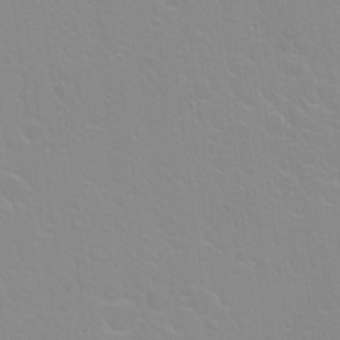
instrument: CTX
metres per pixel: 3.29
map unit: Hto
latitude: 20.8947
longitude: -33.3671
